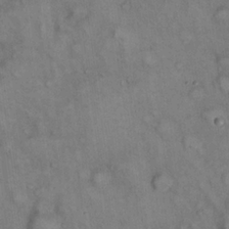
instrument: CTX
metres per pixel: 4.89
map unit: eHh
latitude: 22.4979
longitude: -61.2159
